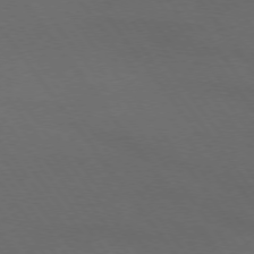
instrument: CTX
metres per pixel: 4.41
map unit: lApd
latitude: 74.0255
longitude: -72.5357
